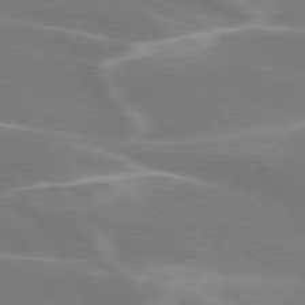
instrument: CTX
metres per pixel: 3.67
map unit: lApd
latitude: 75.5182
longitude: -62.0255
